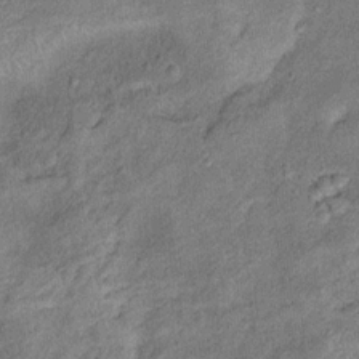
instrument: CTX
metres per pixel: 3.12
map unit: Ht
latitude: 11.0459
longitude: -39.8205
